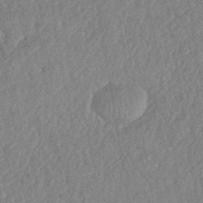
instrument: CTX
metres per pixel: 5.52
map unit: eHh
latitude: -42.5195
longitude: 117.9556
